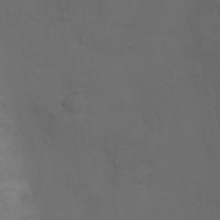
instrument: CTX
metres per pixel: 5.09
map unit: Ht
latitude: 1.4804
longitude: -22.3845
